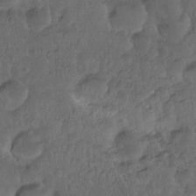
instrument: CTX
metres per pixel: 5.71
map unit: Hto
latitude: -8.1795
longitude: -45.4993
